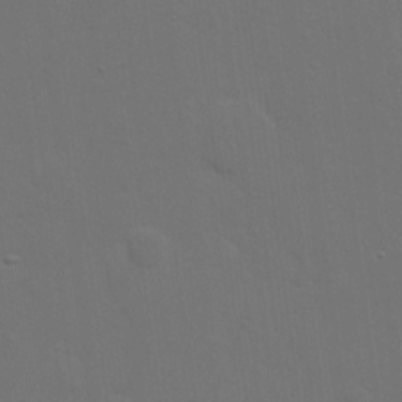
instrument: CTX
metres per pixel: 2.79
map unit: eHh
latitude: 19.2915
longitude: -66.9135
